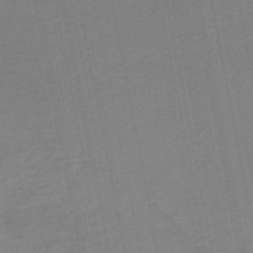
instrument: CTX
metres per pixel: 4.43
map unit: HNb
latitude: -48.1039
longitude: 58.6140
